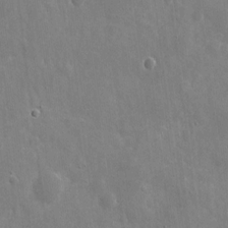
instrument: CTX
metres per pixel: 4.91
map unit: eHh
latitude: 9.7828
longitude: -70.1200
